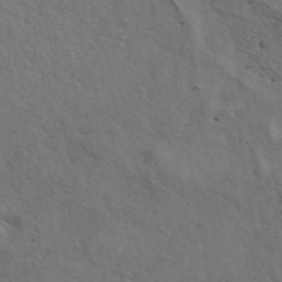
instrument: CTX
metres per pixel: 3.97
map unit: eAb
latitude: 43.1970
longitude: 112.7274
